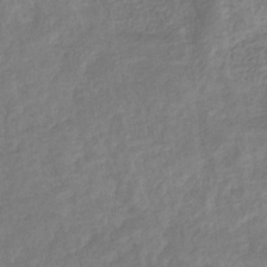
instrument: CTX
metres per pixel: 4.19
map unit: eHb
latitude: -33.9178
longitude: 76.4062
